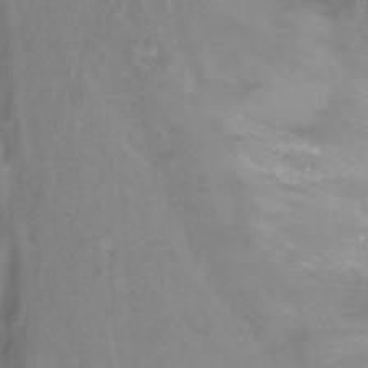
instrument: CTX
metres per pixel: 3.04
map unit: Nhu
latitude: -13.3888
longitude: -62.6302
